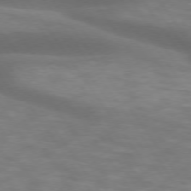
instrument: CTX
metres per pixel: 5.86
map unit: lApd
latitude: 74.3845
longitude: -54.1956
